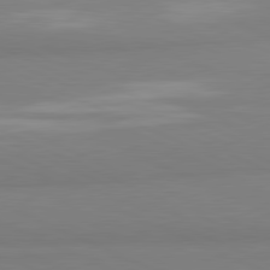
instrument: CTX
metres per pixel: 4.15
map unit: lApd
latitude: 81.4993
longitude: 177.6155
